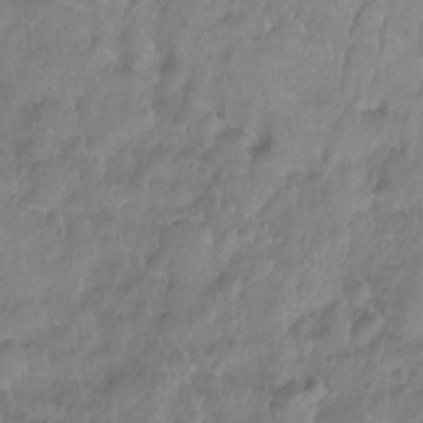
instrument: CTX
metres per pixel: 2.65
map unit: Ht
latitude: -5.8044
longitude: -21.0081
